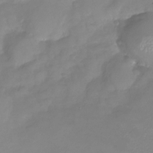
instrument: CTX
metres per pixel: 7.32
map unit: Nhu
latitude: -26.1983
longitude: -57.6693
